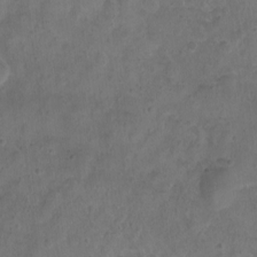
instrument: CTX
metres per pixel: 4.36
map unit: Nhu
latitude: 3.3859
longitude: -15.5560
